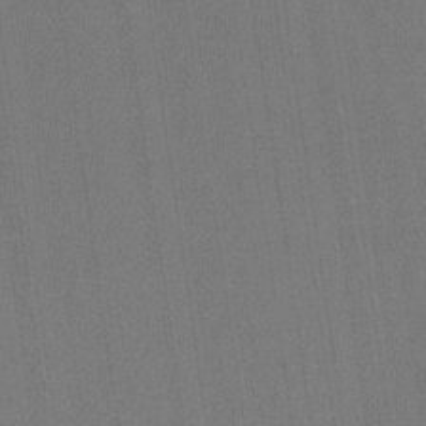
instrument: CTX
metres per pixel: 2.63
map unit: HNb
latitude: -32.3684
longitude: 57.6155
